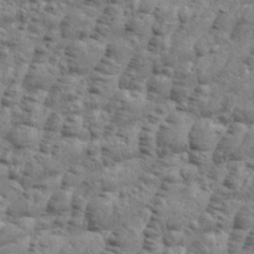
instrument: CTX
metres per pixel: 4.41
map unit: eHh
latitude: 35.8394
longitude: -136.1200
